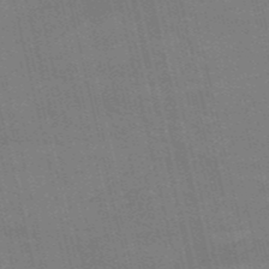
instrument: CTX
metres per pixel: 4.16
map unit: HNb
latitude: -52.8597
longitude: -40.9135
